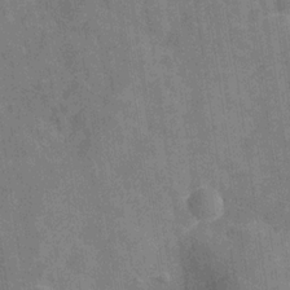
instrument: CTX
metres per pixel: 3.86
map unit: Hve
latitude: -29.2943
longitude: 92.3306
